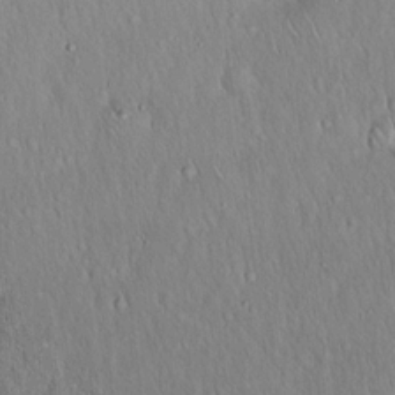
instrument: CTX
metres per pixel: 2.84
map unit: Hto
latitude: 16.9514
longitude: -57.7827
